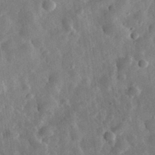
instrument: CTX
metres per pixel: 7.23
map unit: eHh
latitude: 32.2523
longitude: -77.2726
